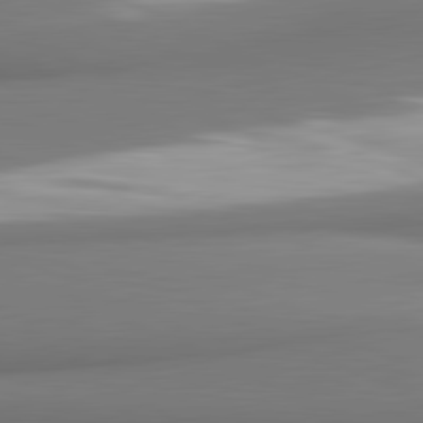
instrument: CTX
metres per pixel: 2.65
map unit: lApd
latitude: 81.7450
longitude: 176.2551
